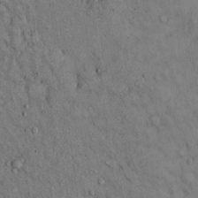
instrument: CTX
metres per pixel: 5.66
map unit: Hto
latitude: 13.1214
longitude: -59.9150
